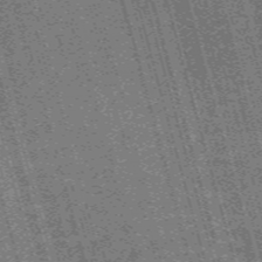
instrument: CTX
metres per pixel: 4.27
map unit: Nve
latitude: -59.7477
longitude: 62.0661
